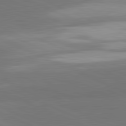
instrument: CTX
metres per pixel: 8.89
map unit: lApd
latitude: 81.6883
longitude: 156.1795
